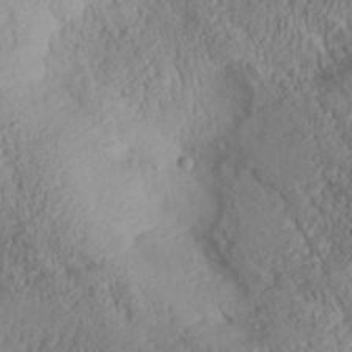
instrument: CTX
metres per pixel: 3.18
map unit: Aa
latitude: 28.6679
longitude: -134.0822
